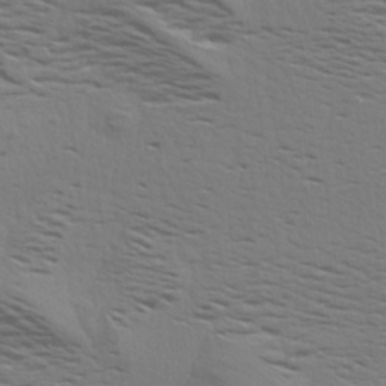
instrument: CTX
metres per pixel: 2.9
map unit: Aa
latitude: 18.6490
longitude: -144.9891
